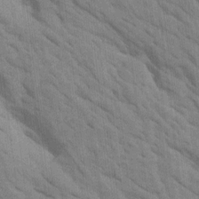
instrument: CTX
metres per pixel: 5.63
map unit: Htu
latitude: 1.7638
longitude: 143.1998
